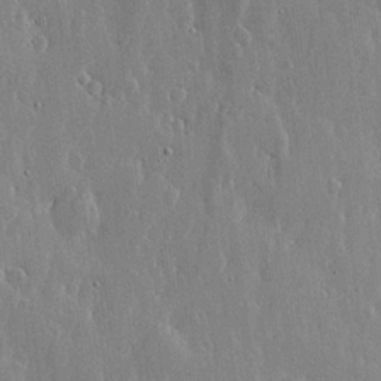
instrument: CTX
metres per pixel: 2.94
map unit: lHvf
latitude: 18.4790
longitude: -115.8016
